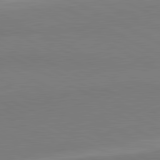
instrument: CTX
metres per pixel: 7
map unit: lApd
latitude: 81.5749
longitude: 158.2928
